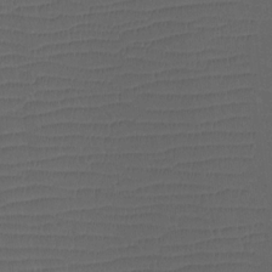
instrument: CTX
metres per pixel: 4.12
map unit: Htu
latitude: -11.4832
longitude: -72.1200
